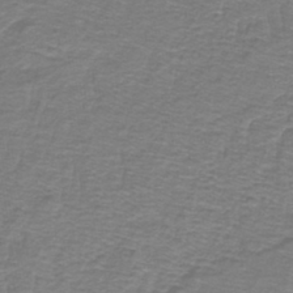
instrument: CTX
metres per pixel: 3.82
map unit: lHb
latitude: -41.6722
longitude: 55.3321
